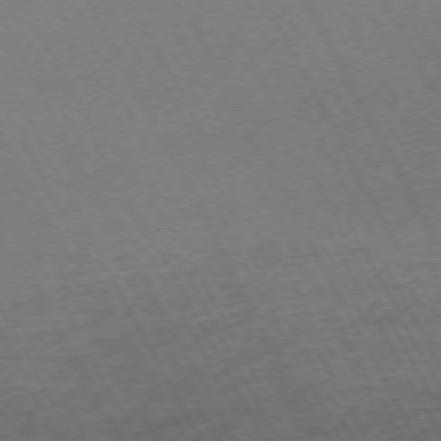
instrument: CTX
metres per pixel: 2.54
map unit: Hpe
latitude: -71.6344
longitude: 8.7463
